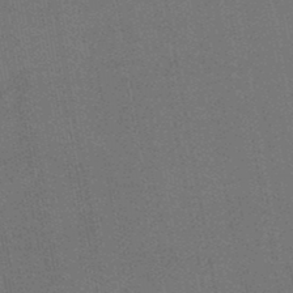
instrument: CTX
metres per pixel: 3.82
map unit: HNb
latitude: -46.8975
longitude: -39.4993
